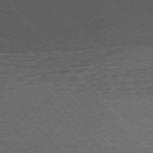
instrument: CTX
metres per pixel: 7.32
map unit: Ap
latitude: -77.0297
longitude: -93.2915
